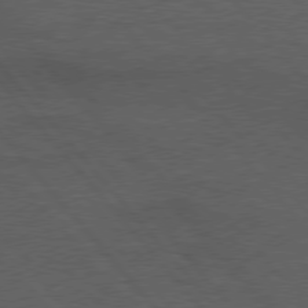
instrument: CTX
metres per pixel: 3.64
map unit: Hpe
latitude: 76.4601
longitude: -157.3481
